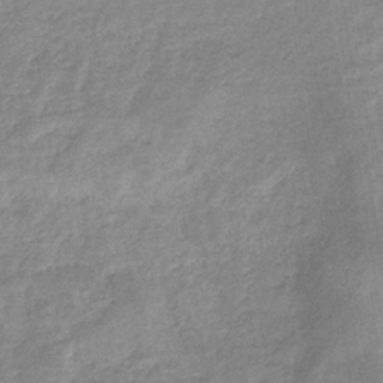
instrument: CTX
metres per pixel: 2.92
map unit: eHb
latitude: -35.9178
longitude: 77.3699
